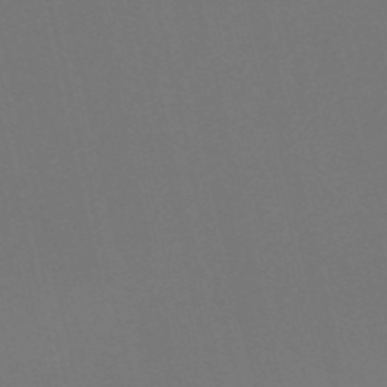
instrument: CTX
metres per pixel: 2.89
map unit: HNb
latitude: -52.1794
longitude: -48.5735
